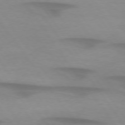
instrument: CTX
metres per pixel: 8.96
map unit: lApd
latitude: 74.4790
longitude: -59.6883
